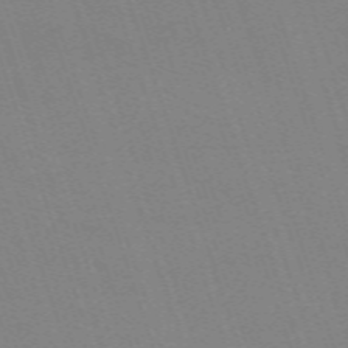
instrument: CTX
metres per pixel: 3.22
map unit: eHh
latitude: -64.1984
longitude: 51.3321
